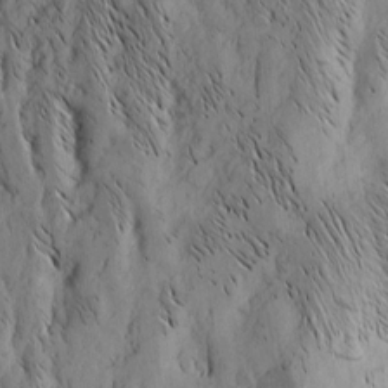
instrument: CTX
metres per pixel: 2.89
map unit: Nhu
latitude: -4.7274
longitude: -150.2522
